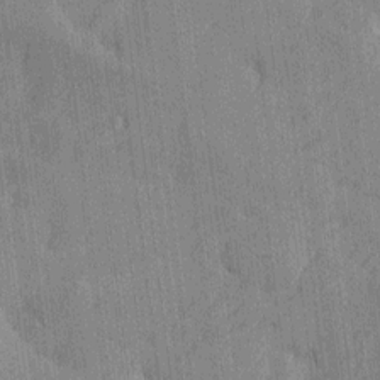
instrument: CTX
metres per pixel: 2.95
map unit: Htu
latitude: -7.6155
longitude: 176.3495
